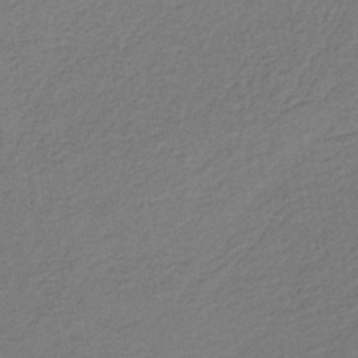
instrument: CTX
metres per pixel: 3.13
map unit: lHb
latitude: -38.9164
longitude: 59.3320
